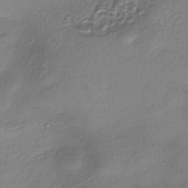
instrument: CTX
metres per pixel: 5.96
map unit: eHh
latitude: -42.1227
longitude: 122.2740
